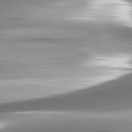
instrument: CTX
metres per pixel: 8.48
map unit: lApd
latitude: 82.8002
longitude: -140.4034
